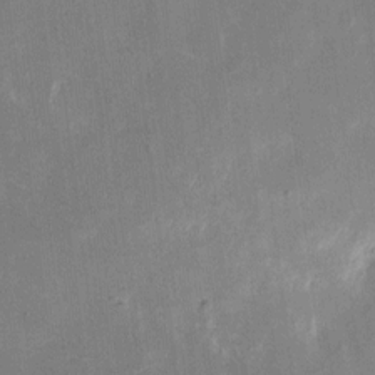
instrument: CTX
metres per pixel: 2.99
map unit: eHh
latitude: 10.4979
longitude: -69.0270
